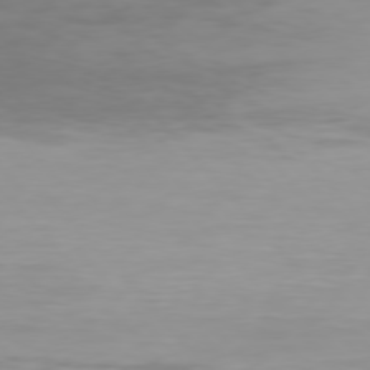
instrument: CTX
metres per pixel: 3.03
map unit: Hpe
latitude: 76.5545
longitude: -135.5749
